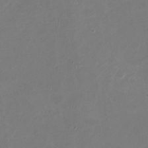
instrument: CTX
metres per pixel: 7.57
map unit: Nhu
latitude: -18.2362
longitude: -56.3656
